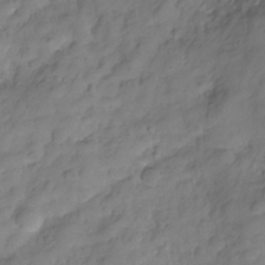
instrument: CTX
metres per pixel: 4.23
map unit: Hve
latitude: -29.3888
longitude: 92.8408
